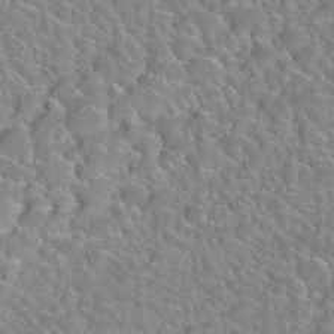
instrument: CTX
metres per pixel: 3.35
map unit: Nhu
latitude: 28.0444
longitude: -52.3090
